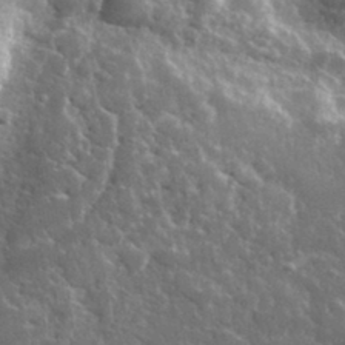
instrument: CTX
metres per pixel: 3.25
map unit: lHvf
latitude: 33.4615
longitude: -86.6112
